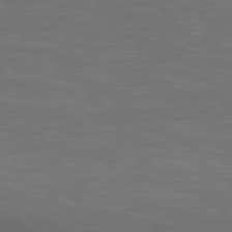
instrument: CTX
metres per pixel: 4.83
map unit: lApd
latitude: 78.5735
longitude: -177.7260
